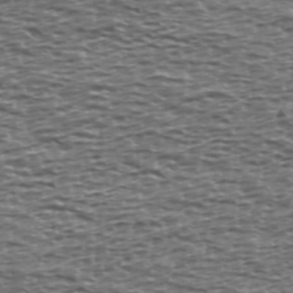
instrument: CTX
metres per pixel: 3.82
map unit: Ave
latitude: 39.7072
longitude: -112.7435
